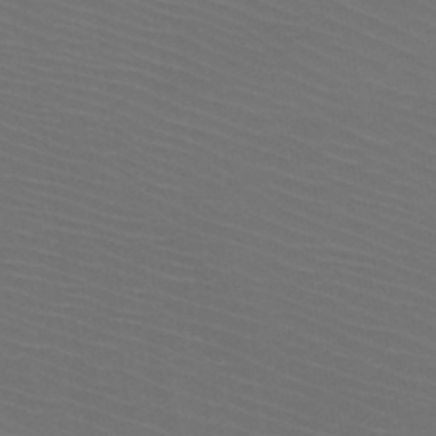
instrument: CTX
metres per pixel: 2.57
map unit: HNb
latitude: -47.7099
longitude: -43.9150
